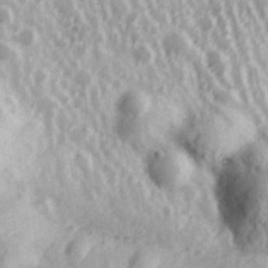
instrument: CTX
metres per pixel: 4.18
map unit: Hve
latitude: 24.7624
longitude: 146.5951
